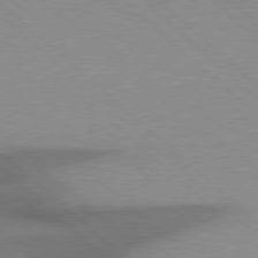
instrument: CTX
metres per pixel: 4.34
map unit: Hpe
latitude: 77.4993
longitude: -157.2159
